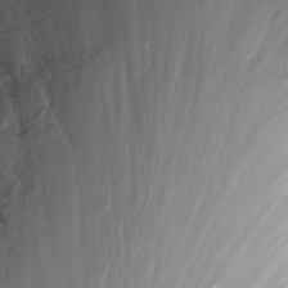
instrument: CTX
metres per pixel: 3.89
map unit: Nhu
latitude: -12.1795
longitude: -61.8772
